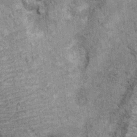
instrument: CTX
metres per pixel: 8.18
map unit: Ht
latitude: 11.0270
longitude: -38.5168
